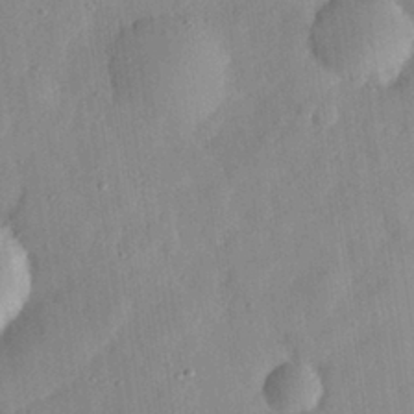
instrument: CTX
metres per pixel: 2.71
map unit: eHh
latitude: 29.0836
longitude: -74.5735
